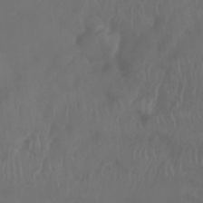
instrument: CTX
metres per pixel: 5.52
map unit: Nhu
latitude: 25.7638
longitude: -62.6680
